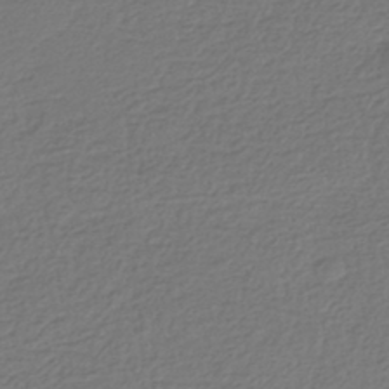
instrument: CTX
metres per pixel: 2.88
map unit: HNhu
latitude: -42.9541
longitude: 99.6344
